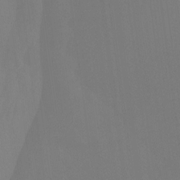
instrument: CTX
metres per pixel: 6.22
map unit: Htu
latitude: -10.1606
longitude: -73.4237
